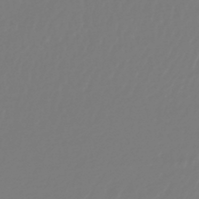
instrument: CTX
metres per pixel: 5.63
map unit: lHb
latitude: -44.7274
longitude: 75.9178
